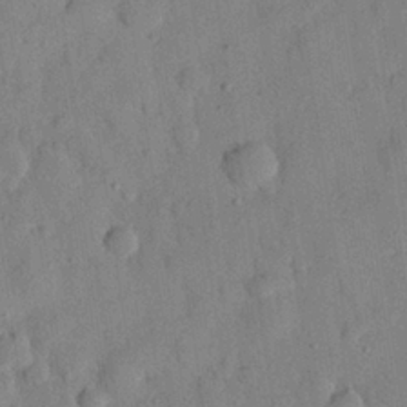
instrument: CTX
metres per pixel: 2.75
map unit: eHh
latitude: 27.0836
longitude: -76.1766
